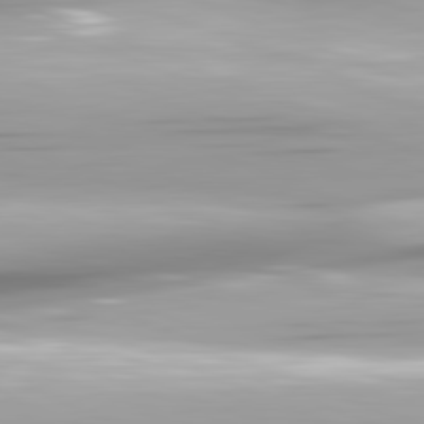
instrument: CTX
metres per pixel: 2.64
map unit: lApd
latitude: 81.9150
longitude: -147.9151
